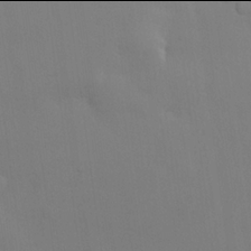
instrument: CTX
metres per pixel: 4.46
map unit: lHvf
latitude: 21.9906
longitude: 145.7289
